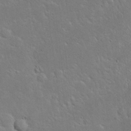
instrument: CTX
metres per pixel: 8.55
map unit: Nhu
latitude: 23.6883
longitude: -71.9339
